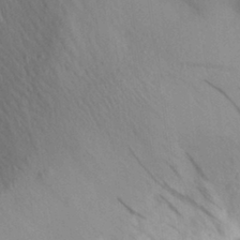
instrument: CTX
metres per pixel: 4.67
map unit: Aa
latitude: 30.6113
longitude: -141.7449
